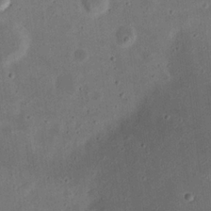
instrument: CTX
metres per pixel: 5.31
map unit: eHh
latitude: 23.5371
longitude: -69.1781
